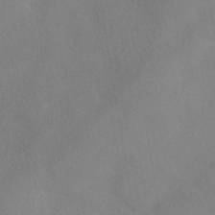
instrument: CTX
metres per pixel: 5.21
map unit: HNhu
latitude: -40.4440
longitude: 101.0297
